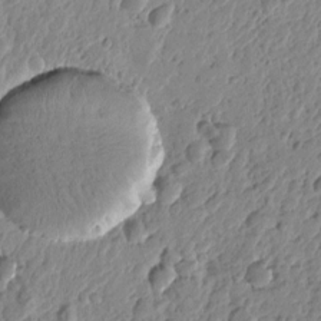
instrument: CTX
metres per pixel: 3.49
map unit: Htu
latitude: -1.0676
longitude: -177.6505
